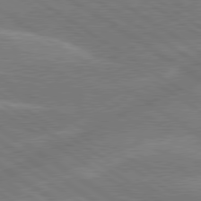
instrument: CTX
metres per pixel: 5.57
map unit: lApd
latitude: 79.7072
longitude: -130.6680
